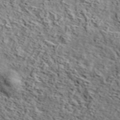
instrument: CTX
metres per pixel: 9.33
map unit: lHvf
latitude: 37.2348
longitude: -87.1592
